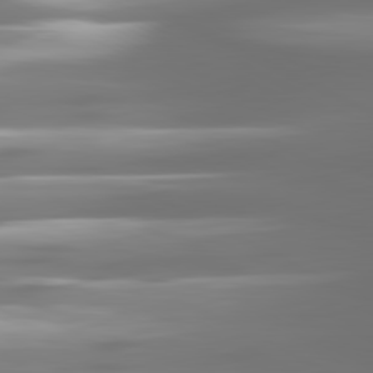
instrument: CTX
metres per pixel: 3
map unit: lApd
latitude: 81.1970
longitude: -138.4790
